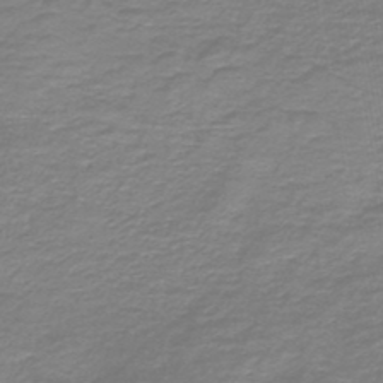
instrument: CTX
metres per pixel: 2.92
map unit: HNb
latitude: -46.1039
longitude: 52.8030
